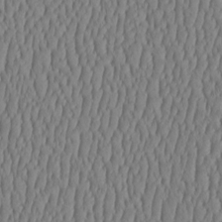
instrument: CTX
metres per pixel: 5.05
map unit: HNhu
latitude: -3.4454
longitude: 13.5021
